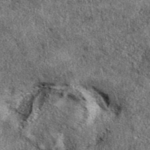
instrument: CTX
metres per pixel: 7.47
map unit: eAb
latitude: 39.0647
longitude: 106.4440
